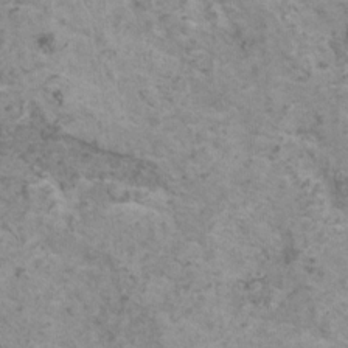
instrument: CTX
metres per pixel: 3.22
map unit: HNhu
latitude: 1.0269
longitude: 3.5021
